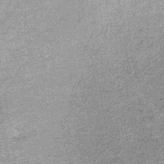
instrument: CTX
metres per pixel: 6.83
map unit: lHb
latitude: -36.4818
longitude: 65.6911
